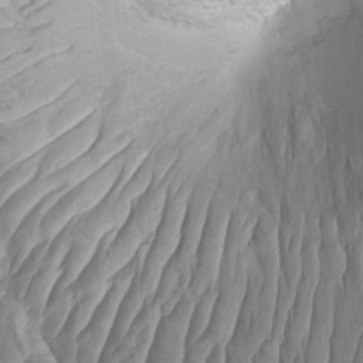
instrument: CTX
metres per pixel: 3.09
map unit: eHh
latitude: -1.3699
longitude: 14.6897
